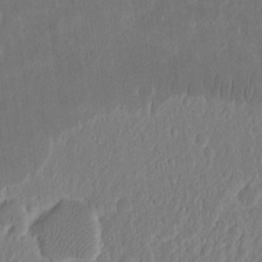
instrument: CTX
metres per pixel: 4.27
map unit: eHh
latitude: 8.8569
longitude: -72.1956
